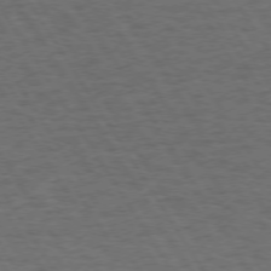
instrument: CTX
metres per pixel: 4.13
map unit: Hpe
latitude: 73.0837
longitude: -123.8394
